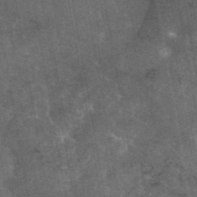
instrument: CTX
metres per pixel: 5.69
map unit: eAb
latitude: 45.2159
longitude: 122.6708
